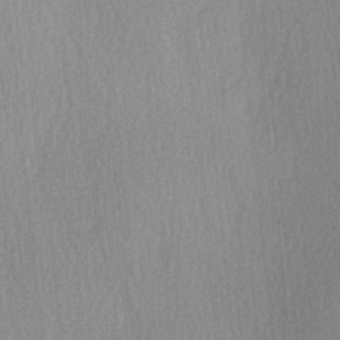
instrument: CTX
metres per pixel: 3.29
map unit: Ave
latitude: 3.2159
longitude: -111.7072
